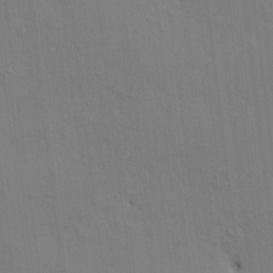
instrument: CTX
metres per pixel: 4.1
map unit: HNhu
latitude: 10.7624
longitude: 23.4644
